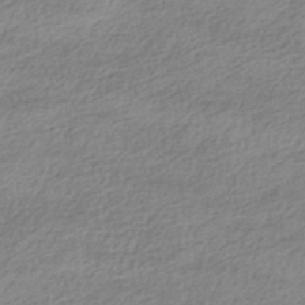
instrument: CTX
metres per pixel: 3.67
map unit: HNhu
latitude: -40.8597
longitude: 96.2929
